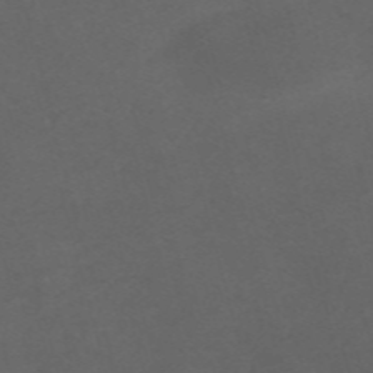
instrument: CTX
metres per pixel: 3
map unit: Nve
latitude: -58.5195
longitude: 59.3320
